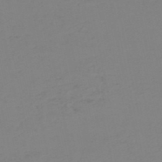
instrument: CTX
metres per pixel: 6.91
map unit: HNb
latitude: -50.7841
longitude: -54.3089
